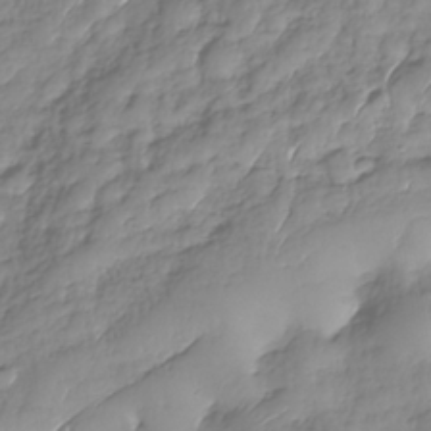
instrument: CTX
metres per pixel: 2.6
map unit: Nhe
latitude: -37.3320
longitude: -147.5372
